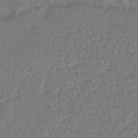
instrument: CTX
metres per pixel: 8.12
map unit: lHb
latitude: -43.0675
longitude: 77.5588
